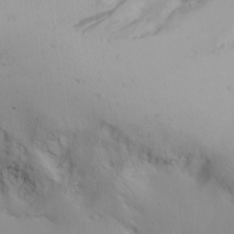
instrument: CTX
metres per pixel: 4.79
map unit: lAa
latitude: 20.4601
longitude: -138.2900
